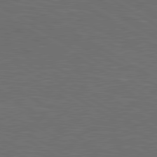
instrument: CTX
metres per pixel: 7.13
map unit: lApd
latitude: 80.4979
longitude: 117.7288
